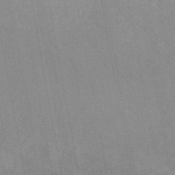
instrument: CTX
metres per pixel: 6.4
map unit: eAb
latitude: 47.1026
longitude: 114.4062
